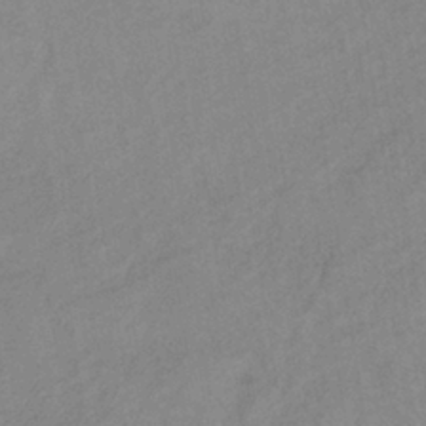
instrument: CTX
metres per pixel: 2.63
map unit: lHb
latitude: -37.1809
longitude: 72.4251
